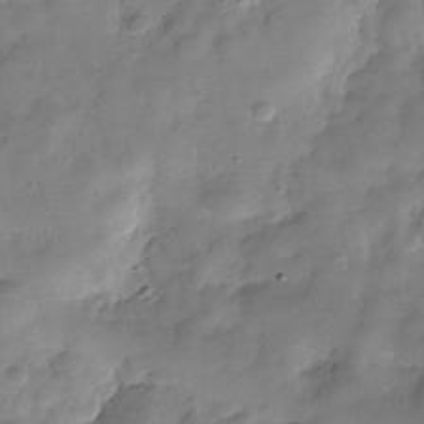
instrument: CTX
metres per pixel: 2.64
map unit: Hve
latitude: -29.5399
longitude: 93.0486
